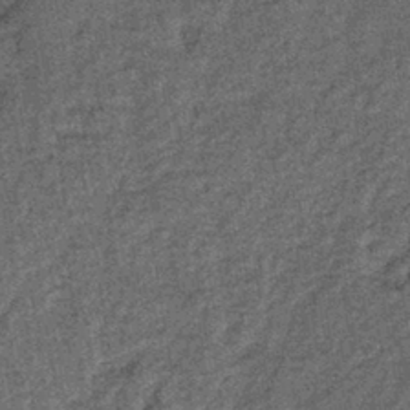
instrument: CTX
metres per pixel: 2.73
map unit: lHb
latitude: -39.4643
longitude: 65.8989
